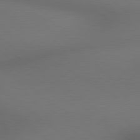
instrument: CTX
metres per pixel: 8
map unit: lApd
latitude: 78.8758
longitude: 175.5777
